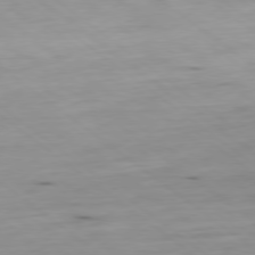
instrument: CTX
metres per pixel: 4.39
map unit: Ap
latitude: -79.2187
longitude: -73.9339
